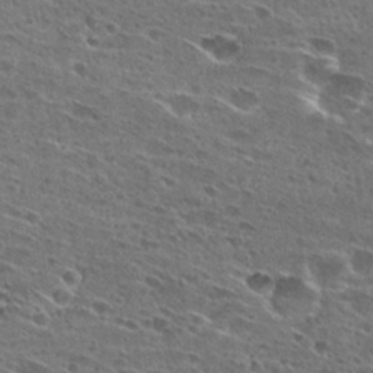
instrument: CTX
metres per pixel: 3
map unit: Hto
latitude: 26.8380
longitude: -45.6505
